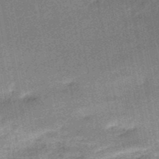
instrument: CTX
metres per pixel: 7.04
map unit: HNb
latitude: -51.3132
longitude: -49.6883
